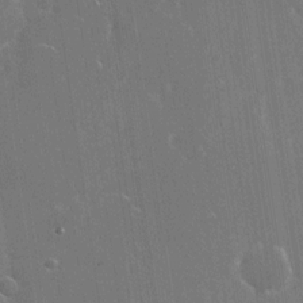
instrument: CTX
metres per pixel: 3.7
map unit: Nhu
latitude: -28.6707
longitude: -80.4790
